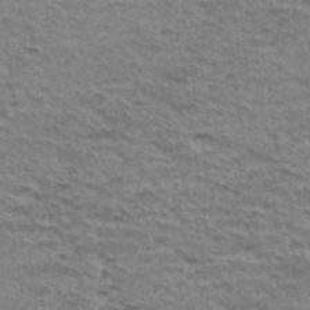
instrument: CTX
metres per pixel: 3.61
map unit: Hto
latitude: 36.1578
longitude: -43.4427
